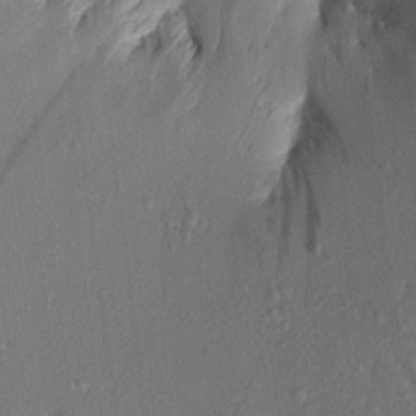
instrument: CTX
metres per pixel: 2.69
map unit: Aa
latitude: 19.9528
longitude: -147.1215
